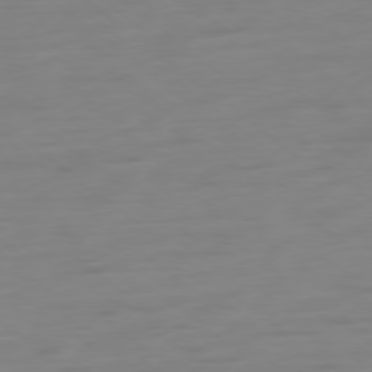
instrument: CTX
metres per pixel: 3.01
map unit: Ap
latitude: -78.9352
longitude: -66.7624
